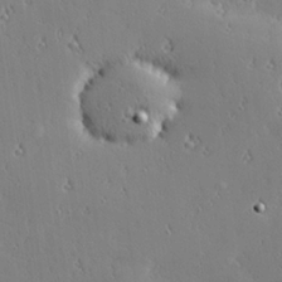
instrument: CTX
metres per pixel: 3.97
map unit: Hve
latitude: 25.8772
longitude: -92.5168
